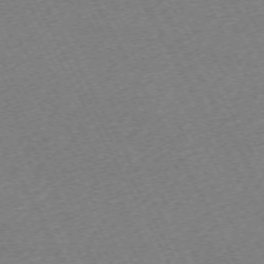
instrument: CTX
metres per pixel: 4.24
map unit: Hpe
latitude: -71.0109
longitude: 9.6533
